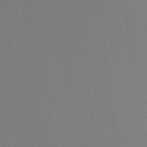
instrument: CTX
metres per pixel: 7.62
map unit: Htu
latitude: -12.7274
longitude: -48.9514
